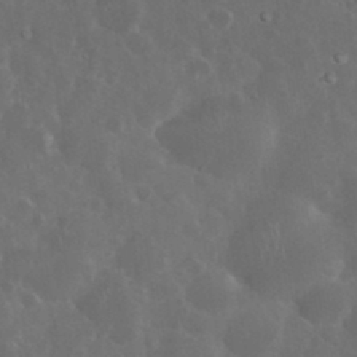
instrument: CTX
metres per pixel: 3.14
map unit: eHh
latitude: 33.3671
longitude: -61.1781
